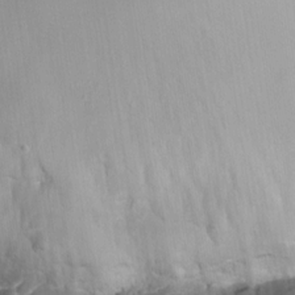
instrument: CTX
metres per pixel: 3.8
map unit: Nhu
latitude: -28.8408
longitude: -74.4034
